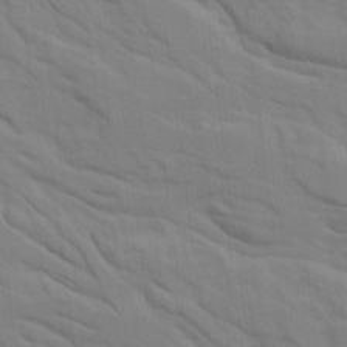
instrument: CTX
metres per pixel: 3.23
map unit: Ave
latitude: 16.8380
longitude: -129.1025
